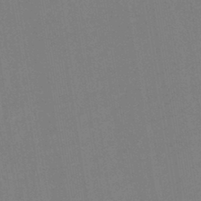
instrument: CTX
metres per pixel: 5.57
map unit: eHh
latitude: -42.9730
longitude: -32.5168
